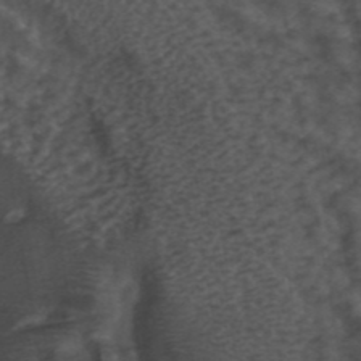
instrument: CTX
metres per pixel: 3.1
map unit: ANa
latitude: 44.1389
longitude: 24.5007
